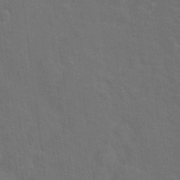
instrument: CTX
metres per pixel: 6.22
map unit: Hto
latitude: 17.9717
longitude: -41.2725
